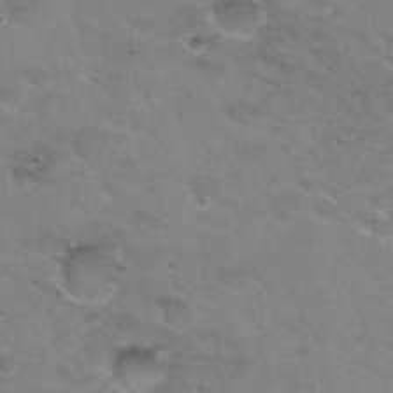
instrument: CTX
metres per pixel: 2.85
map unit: Hto
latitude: 30.6491
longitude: -46.9136
